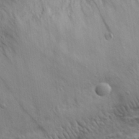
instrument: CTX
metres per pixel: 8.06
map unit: eHh
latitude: 29.8772
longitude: -75.4993
